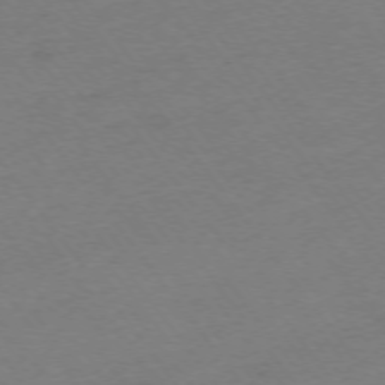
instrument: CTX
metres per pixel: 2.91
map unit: Ap
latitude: -74.7652
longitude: -72.8380
